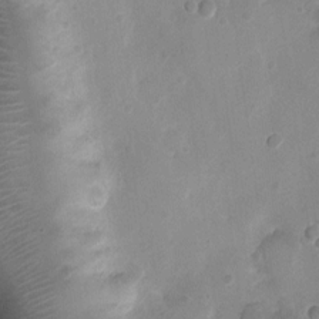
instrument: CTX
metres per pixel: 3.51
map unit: Ht
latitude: -3.2186
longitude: -19.5938
